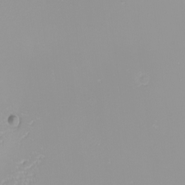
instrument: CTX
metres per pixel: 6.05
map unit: Nhu
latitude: -6.4629
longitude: -83.8394
